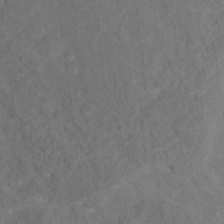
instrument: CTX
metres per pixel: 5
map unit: Hto
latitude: 15.4616
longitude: -36.4034
